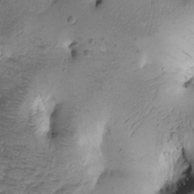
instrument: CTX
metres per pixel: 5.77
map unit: Htu
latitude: -1.5211
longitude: 171.0298
